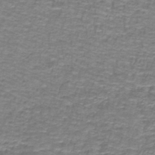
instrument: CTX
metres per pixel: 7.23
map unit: lHb
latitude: -41.6344
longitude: 55.5966
